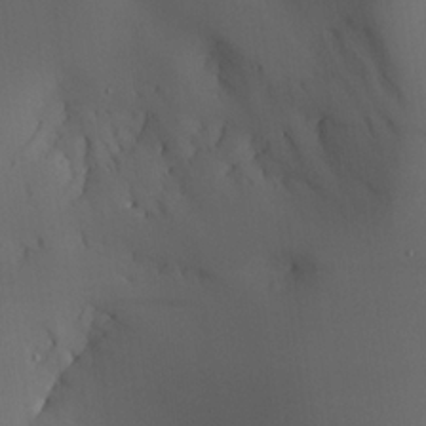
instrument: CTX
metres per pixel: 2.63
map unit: Aa
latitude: 23.5182
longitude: -127.0270
